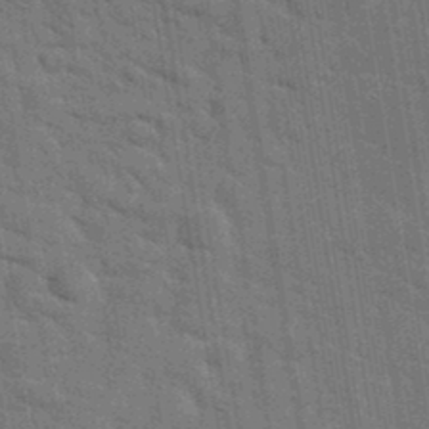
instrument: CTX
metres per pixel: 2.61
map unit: eHh
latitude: 37.6316
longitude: -65.9906
